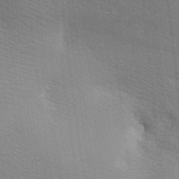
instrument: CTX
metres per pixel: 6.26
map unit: lAa
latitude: -8.0850
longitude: -124.3467
